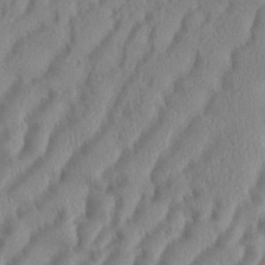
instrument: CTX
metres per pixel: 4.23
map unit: eHh
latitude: 36.4979
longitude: -138.0255
